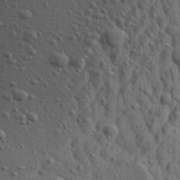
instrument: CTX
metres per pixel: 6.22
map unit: Aa
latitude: 23.9528
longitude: -143.8961
